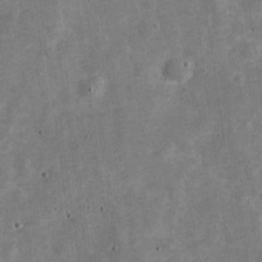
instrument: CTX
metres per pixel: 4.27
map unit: Nve
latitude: -25.8611
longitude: 105.7666
